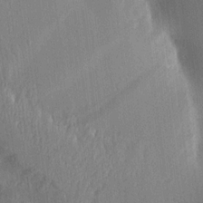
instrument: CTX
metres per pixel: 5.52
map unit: Aa
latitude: 15.4049
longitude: -148.1767
